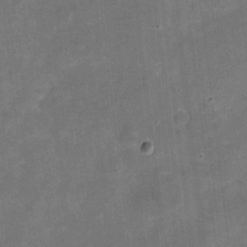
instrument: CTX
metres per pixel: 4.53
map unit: eHh
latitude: 4.4790
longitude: -66.5923
